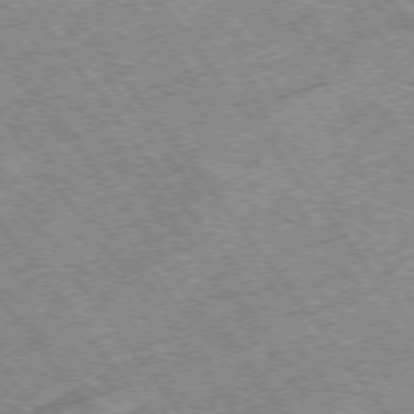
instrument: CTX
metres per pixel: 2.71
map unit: Hpe
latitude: -75.5588
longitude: -20.9703
